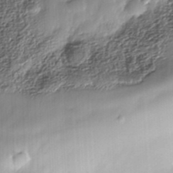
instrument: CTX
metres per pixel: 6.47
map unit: Nhe
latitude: -38.1039
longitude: -148.2523
